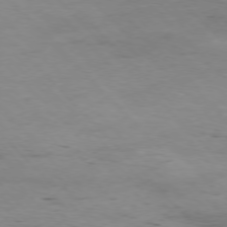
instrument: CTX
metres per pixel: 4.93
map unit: Hpe
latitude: -77.2187
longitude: 12.3495
